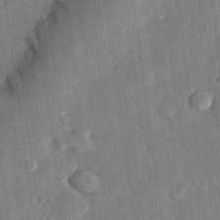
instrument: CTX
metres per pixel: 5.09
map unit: eHh
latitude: 27.4049
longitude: -81.6694
